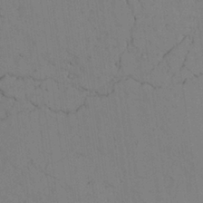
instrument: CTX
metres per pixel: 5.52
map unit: Aa
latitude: 26.3845
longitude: -137.3482
